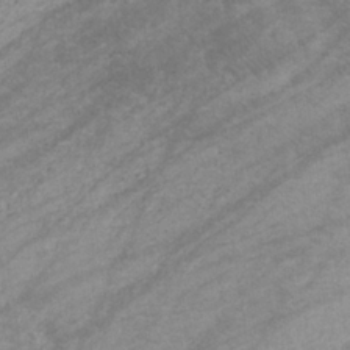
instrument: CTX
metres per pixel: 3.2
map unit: eHb
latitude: -32.8975
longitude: 70.8408
